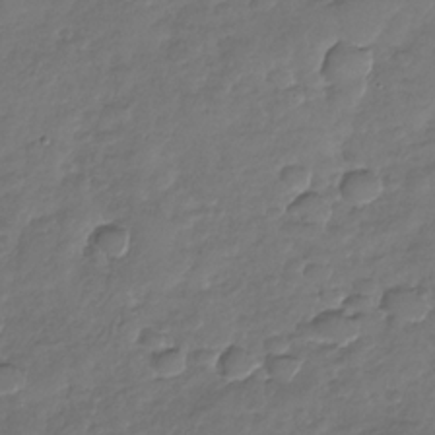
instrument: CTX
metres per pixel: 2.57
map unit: Nhu
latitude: -30.3873
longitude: -61.3670
